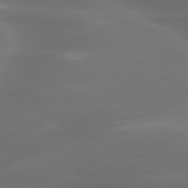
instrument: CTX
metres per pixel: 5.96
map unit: lApd
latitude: 79.7828
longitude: -119.5560
